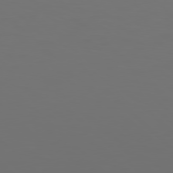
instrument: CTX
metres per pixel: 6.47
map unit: Hpe
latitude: 78.1578
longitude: -173.1214
